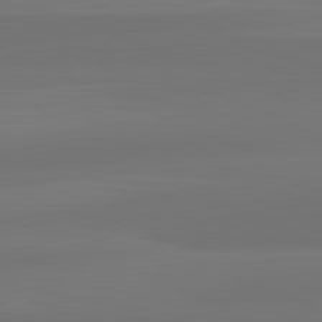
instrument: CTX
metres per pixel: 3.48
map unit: lApd
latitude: 82.0444
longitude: -172.9702
